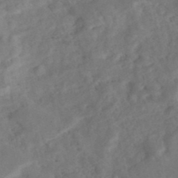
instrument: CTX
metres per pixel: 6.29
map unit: Nhe
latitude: -48.3496
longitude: -171.9717
